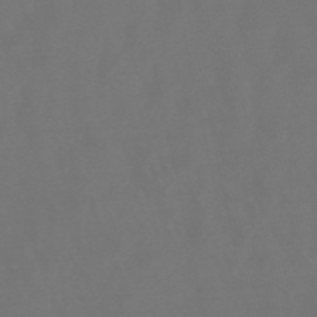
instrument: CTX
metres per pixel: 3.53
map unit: lHb
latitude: -47.8800
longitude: 72.4440
